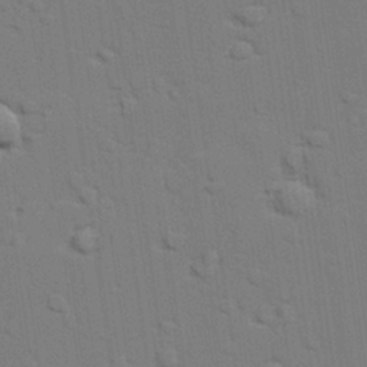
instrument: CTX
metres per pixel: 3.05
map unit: lAvf
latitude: 27.2537
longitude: -108.8380
